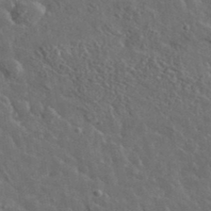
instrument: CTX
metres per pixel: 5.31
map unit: lHvf
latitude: 37.3293
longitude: -89.5749
